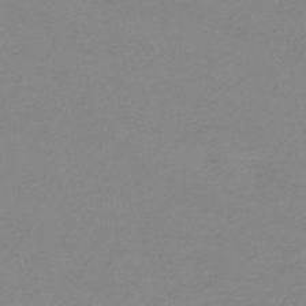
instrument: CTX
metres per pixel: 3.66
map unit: HNb
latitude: -52.4062
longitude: -51.6127
